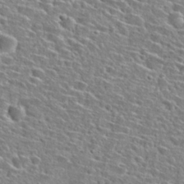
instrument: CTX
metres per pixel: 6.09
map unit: Hto
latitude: 25.7638
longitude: -47.8584
